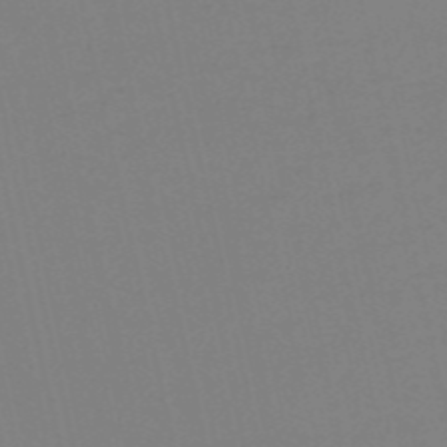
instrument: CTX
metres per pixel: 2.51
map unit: HNb
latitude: -54.8219
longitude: -36.3279
